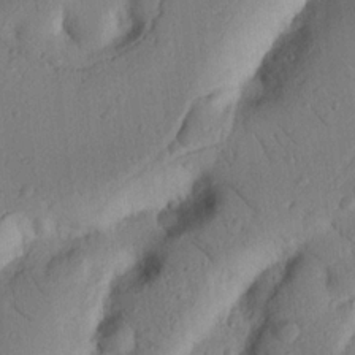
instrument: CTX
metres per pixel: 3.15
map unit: Nhu
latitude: 20.1011
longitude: -76.8002
